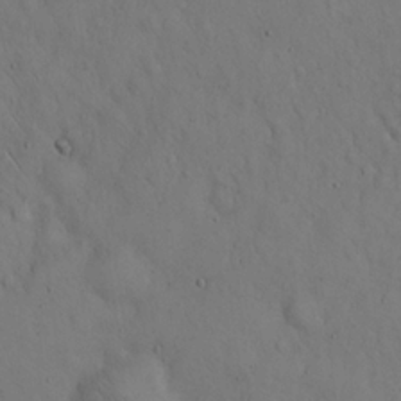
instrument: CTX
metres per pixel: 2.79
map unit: Hto
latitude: 14.8002
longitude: -59.8772
